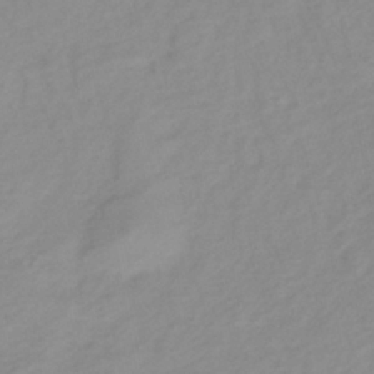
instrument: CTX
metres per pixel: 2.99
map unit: lHb
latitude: -36.5762
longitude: 72.0472
